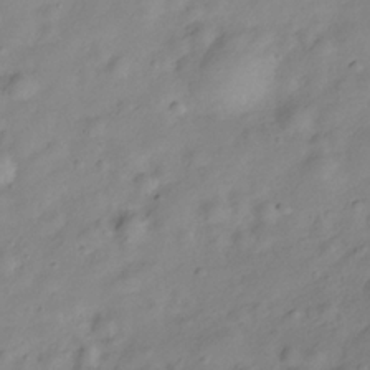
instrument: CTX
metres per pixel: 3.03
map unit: Hve
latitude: -28.9353
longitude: 93.4076
